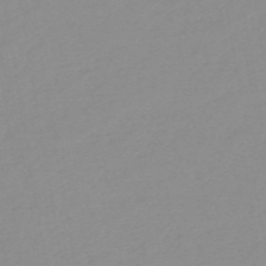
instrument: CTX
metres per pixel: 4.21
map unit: HNb
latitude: -56.1039
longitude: -45.8205
